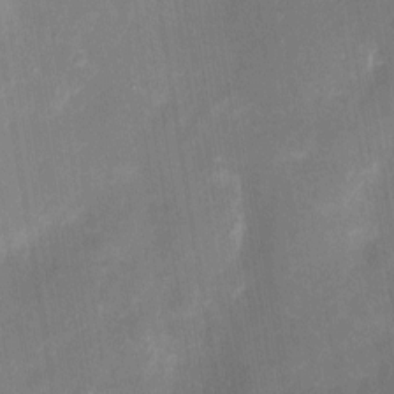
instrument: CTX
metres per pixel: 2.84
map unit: eHh
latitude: 4.3089
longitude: -69.8206
